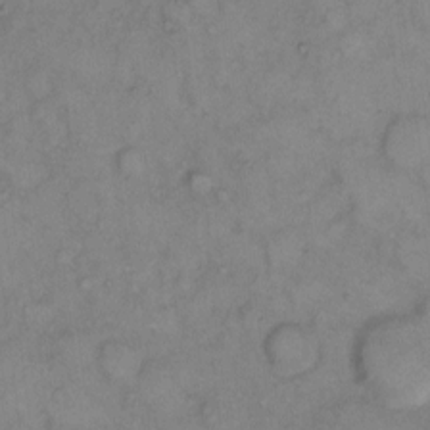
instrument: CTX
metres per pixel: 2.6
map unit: Hto
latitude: 6.4412
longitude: -61.5938
